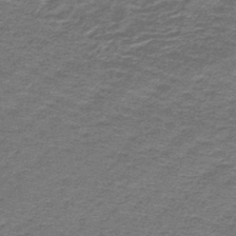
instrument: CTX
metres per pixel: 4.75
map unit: lHb
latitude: -44.8975
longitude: 57.2187
